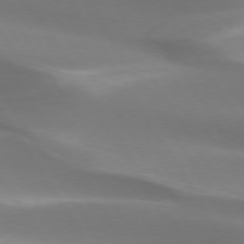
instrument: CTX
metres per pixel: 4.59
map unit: lApd
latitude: 73.7828
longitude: -50.5167
